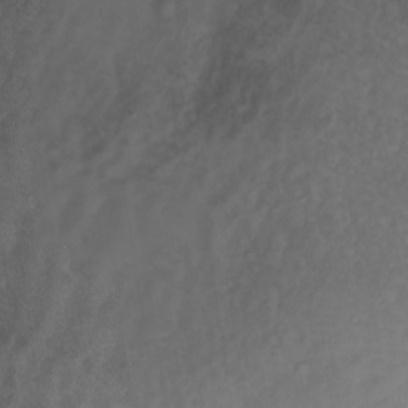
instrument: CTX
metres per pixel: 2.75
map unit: Ht
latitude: 1.2348
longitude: -36.7624
